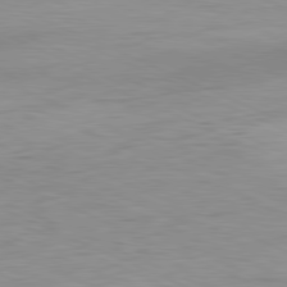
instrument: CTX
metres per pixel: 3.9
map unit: Ap
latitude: -81.6722
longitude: -75.1025
